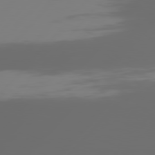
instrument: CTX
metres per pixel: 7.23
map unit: Hpe
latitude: 77.0269
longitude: -139.8961
